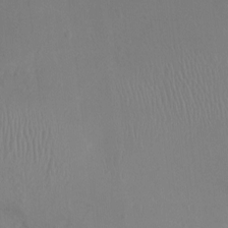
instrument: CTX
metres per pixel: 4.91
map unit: Ht
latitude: -1.7289
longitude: -16.4034
